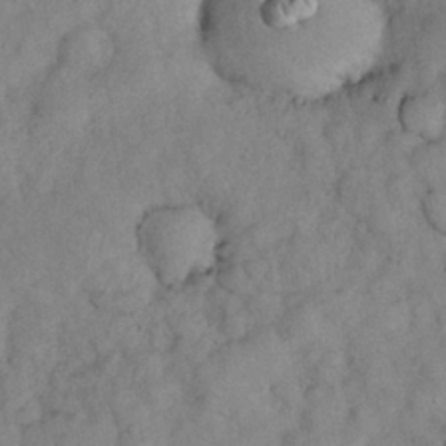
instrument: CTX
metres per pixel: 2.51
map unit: Nhu
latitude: 27.6883
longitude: -70.8191
